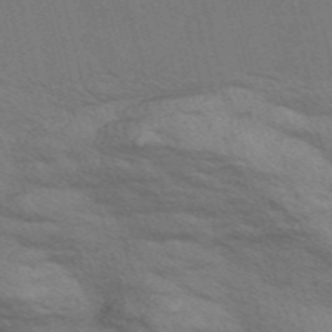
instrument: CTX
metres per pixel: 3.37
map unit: Nve
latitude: -57.8989
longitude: 54.6897
